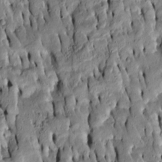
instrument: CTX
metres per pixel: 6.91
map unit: Htu
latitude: -7.2187
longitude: 144.6141
